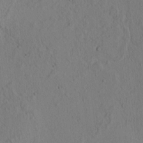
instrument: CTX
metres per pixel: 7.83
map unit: lAvf
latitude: 8.8380
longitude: 165.5399
